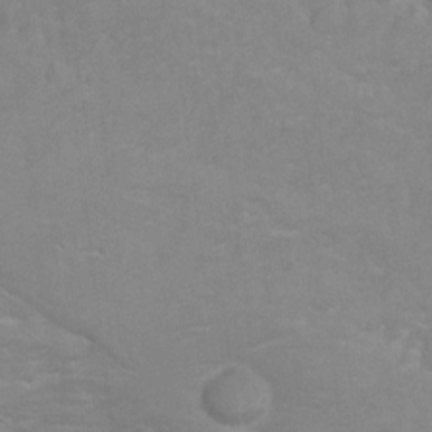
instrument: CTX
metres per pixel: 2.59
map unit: Hto
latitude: 6.6113
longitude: -35.8772
